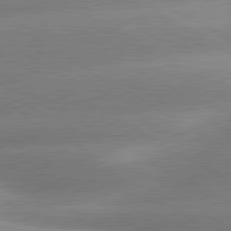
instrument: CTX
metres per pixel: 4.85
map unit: lApd
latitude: 80.4601
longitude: -155.1403
